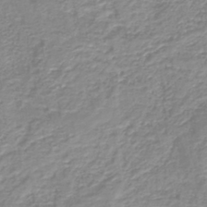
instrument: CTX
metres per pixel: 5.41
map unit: HNb
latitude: -40.4440
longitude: 49.6911
